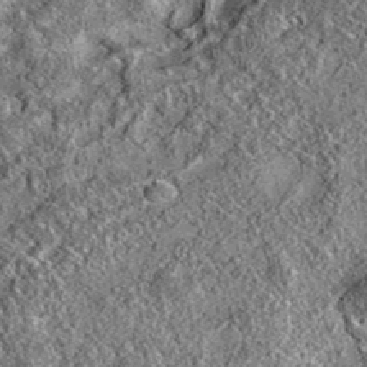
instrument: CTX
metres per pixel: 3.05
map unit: eAb
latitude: 36.2522
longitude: 111.8800
